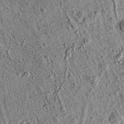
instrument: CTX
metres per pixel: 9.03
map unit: eAb
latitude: 36.1389
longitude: 110.2739
